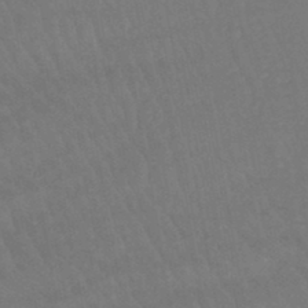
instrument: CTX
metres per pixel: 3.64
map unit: lHb
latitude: -45.7667
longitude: 77.4643
